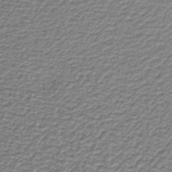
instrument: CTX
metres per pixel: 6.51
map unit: lHb
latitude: -36.7085
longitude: 58.9163
